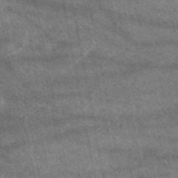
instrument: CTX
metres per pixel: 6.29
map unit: eAb
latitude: 47.8395
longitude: 118.2739
